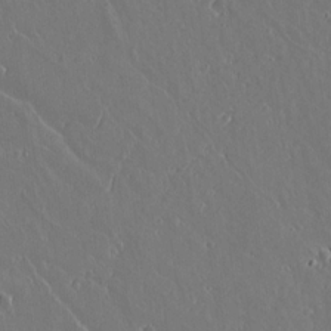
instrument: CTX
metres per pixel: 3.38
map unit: lAvf
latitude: 17.0081
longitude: -126.9136
